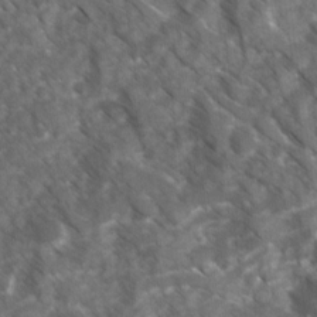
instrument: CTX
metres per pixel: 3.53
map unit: Ave
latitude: 17.1214
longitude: -131.2159
